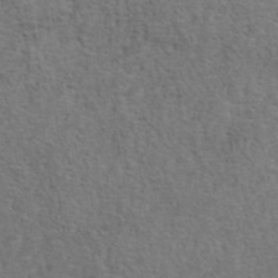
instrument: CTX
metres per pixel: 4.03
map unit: ANa
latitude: 39.5938
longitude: 22.7274
